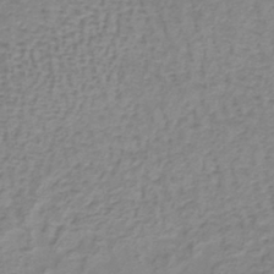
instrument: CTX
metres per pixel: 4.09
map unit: lHb
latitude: -41.4643
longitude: 59.8989
